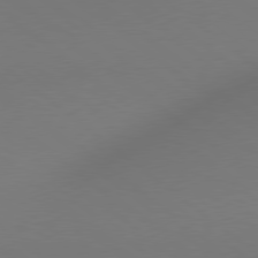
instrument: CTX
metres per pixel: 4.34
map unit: Hpe
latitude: 78.7247
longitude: 175.8233
